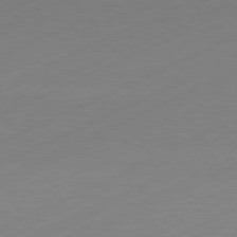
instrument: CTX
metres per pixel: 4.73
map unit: Hpe
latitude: -81.8800
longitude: 12.7463
